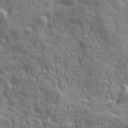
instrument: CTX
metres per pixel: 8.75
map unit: Ave
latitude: 19.4804
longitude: -132.2334
